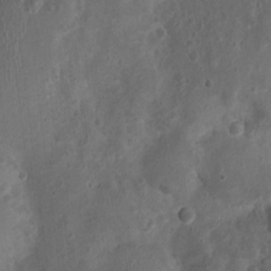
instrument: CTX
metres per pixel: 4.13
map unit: Nhu
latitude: 1.4426
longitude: -14.9136
